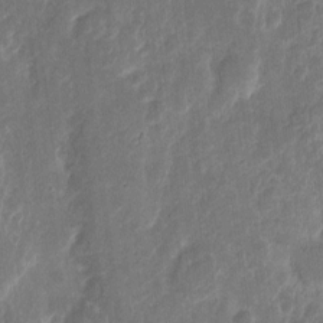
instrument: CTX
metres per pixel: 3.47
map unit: eHh
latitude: 10.0633
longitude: -72.1767
